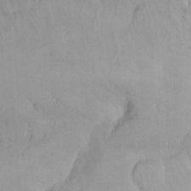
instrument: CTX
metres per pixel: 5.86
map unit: eHh
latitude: 23.8583
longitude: -66.5356
